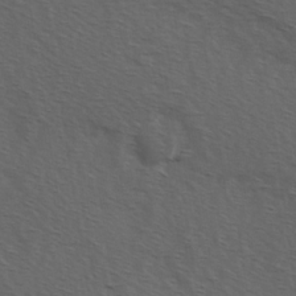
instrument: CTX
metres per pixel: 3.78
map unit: Hve
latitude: 2.0255
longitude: -123.9906
